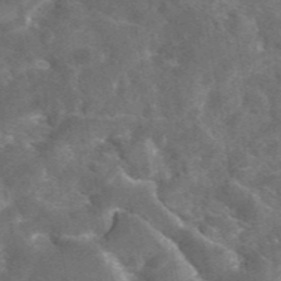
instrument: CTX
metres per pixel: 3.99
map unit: eAb
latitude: 45.0836
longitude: 122.8975
